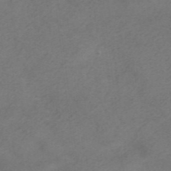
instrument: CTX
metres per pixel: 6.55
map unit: HNhu
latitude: -40.4629
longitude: 103.9178
